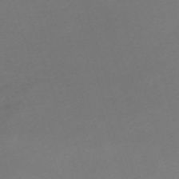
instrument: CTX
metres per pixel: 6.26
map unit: eHh
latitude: -62.6518
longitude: 52.7652
